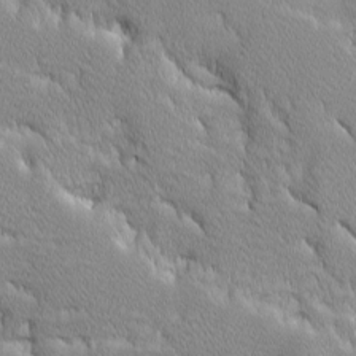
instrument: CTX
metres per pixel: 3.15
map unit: Ave
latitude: -10.2173
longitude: -117.4804
